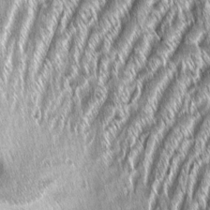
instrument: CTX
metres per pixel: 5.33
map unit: Aa
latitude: 7.8961
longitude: -132.5546
